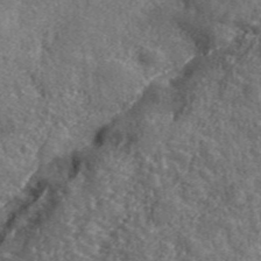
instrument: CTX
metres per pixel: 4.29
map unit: eHh
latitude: 42.2334
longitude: -91.4049
